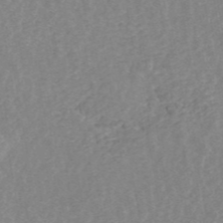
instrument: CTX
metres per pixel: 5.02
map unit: ANa
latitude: 44.9325
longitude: 24.5385
